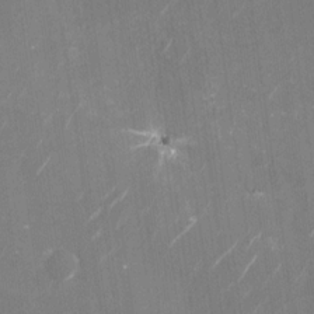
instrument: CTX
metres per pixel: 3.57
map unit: Nhu
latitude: -28.7274
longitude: -74.6491
